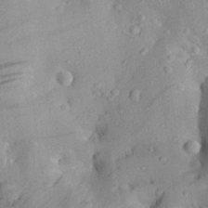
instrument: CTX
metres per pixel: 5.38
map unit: Aa
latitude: 28.7624
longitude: -131.1215
